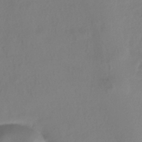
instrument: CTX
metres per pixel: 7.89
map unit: HNhu
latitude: -41.6155
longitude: 101.8989
